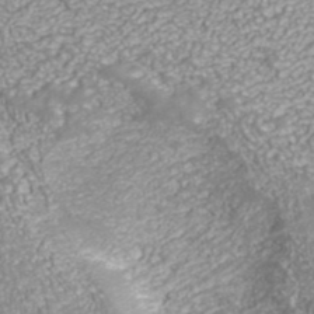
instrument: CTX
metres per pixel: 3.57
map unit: ANa
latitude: 41.1970
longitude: 27.8044
